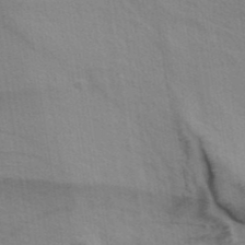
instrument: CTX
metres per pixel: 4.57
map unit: ANa
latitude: 39.6316
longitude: 28.6896
